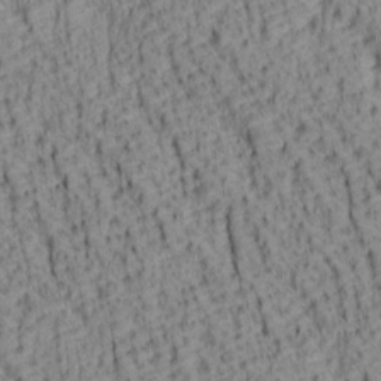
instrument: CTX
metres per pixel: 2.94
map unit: lAa
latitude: 7.0836
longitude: -115.4237
